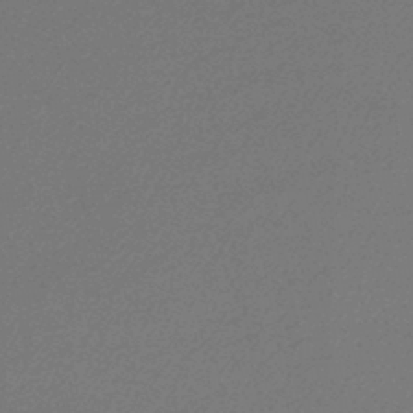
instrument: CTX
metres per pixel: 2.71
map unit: lHb
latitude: -45.4265
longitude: 74.6708
